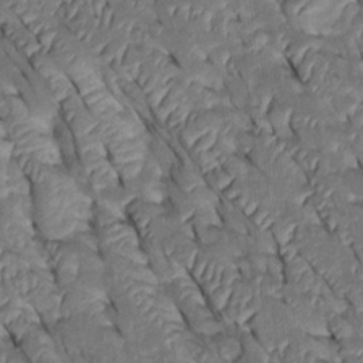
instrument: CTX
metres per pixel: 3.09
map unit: Htu
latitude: 0.1766
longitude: 148.5952
